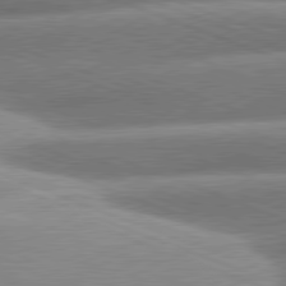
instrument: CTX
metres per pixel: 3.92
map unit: lApd
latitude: 80.8380
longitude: -158.0633
